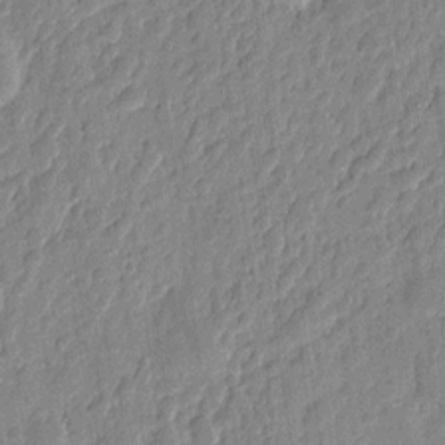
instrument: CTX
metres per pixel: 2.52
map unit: eHh
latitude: 7.7639
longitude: -74.0255
